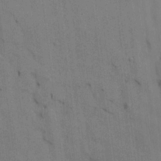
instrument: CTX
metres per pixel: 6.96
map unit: HNhu
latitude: 14.3657
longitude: 11.6722
